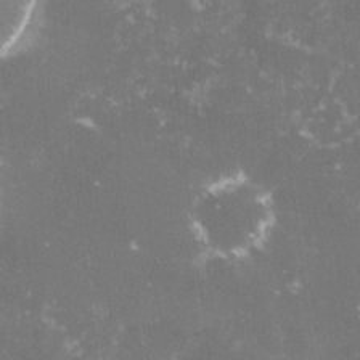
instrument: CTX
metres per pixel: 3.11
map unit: lHvf
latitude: -15.3888
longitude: -99.8583
